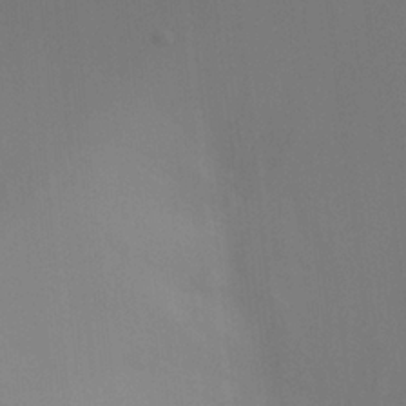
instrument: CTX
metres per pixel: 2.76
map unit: Ht
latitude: -8.7274
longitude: -31.1215
